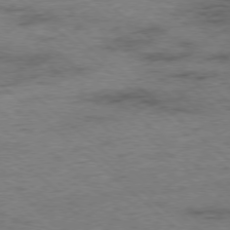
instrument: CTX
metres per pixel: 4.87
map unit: Ap
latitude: -78.2739
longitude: -50.4412
